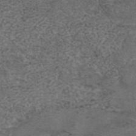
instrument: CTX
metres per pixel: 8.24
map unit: eAb
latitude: 43.4615
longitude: 105.2565
